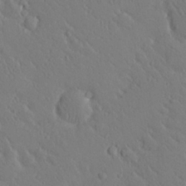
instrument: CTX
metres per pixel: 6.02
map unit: eHh
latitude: 0.2711
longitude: 18.1039
